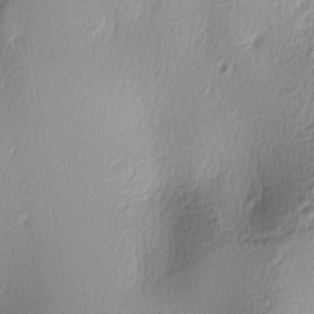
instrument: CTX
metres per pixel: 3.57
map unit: lAa
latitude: -5.5210
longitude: -123.2915
